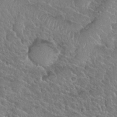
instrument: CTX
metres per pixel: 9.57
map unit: Nhu
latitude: 28.0255
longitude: -53.9528
